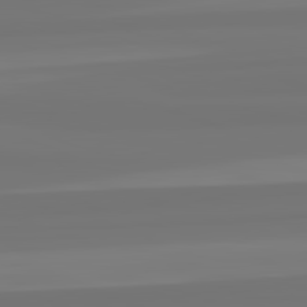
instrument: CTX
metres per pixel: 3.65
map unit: lApd
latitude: 82.5167
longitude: -178.5735
